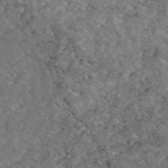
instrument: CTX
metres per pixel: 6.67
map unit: eAb
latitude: 47.8962
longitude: 113.9178
